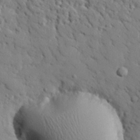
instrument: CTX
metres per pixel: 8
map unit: eHh
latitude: 26.2334
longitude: -78.3845
